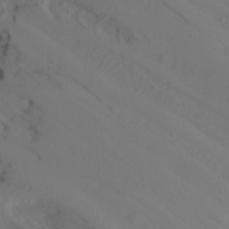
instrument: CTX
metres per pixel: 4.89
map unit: Nhu
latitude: -0.0472
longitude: -76.8569
